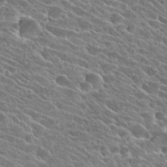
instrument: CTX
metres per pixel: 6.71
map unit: Hto
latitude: 25.2914
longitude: -41.1025
